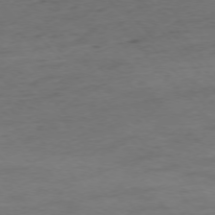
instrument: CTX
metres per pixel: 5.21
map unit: Ap
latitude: -76.0472
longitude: -83.6693
